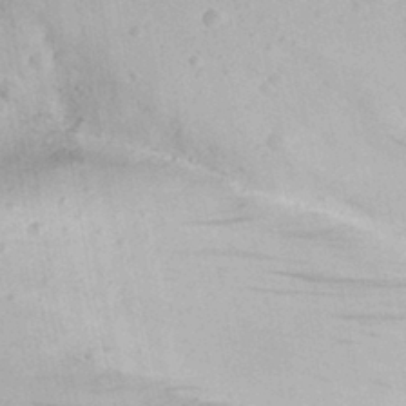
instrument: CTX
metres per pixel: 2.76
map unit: Nhu
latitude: 24.5545
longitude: -72.9136
